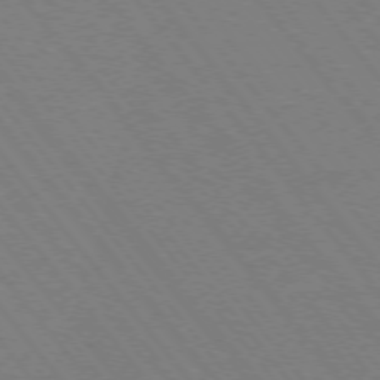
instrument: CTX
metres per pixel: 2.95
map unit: Hpe
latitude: -76.0283
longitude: -13.9150
